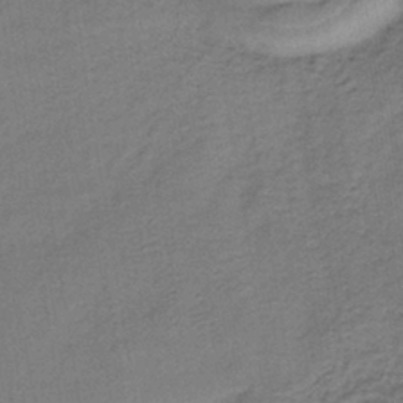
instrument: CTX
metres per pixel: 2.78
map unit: lHb
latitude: -38.6897
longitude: 60.0850
